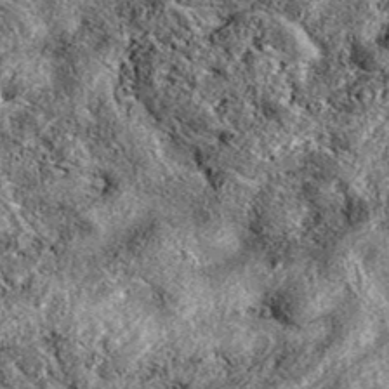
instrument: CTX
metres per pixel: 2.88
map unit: eAb
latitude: 38.9514
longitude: 111.4832
